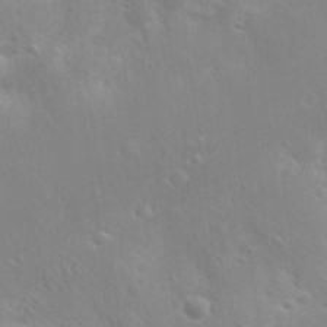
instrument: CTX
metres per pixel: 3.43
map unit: eHh
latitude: 31.2915
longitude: -58.4223
